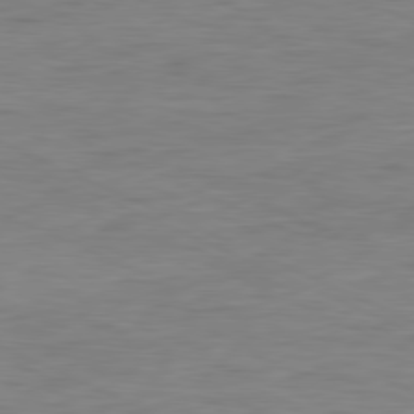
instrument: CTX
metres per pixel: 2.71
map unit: Ap
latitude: -81.0865
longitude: -82.0444
